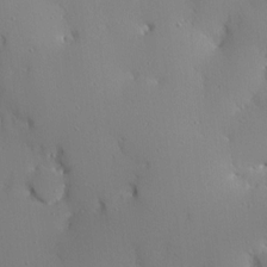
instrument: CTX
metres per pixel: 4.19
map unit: Ave
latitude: 12.5168
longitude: -101.4049
